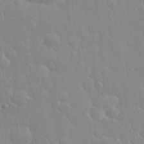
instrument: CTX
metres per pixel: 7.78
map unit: eHh
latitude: 32.8002
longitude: -60.1578
